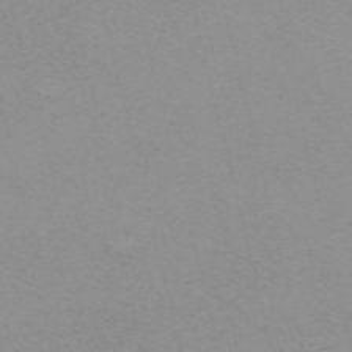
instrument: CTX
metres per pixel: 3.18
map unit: ANa
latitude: 51.7260
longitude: -70.3089
